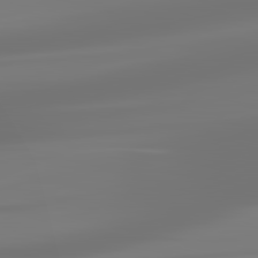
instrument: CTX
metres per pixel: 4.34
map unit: lApd
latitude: 83.2159
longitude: -130.9514
